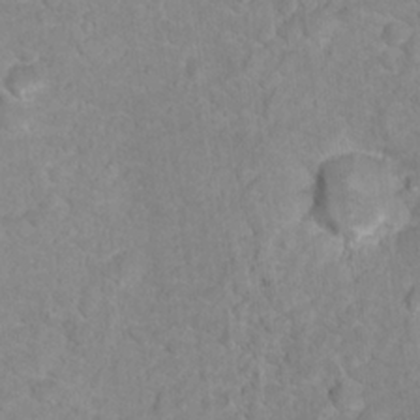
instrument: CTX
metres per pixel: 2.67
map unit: Nhu
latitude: 17.1403
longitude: -31.9151
